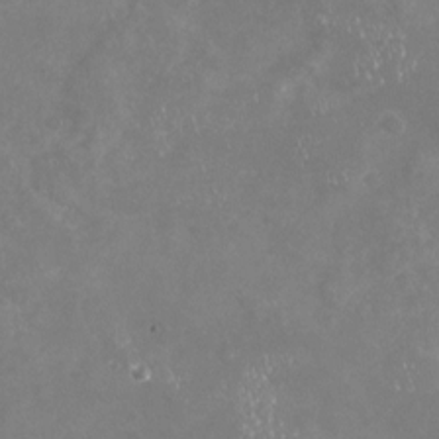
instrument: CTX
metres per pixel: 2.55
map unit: Nhu
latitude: -22.6708
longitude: -57.4804
